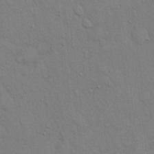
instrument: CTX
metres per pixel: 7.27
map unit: eHh
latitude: 16.8191
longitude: -62.6113
